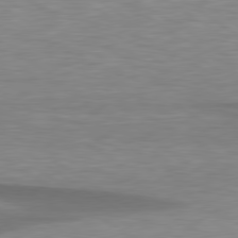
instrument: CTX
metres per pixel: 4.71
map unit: lApd
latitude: 79.2348
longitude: -87.9906
